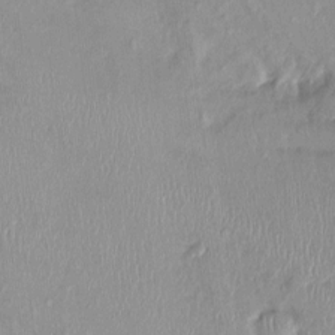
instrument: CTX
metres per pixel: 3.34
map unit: Nhu
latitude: 0.2900
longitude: -15.0081
